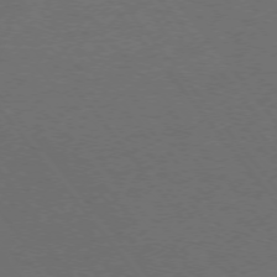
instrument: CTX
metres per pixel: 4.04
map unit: Ap
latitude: -76.2550
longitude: -62.8002
